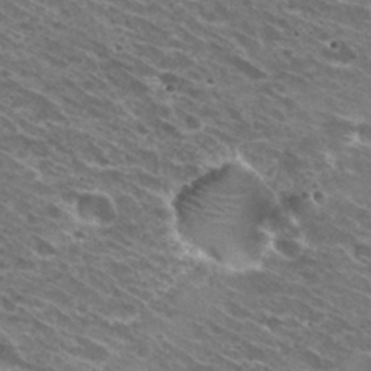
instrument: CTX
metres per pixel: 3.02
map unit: Hto
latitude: 30.7625
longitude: -43.7450
